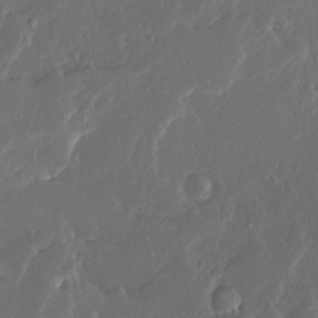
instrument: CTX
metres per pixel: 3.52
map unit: Ave
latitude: 14.1389
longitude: -137.8206
